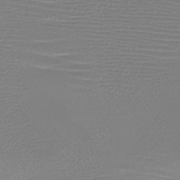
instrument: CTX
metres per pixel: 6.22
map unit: HNb
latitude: -46.3306
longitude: -41.9906
